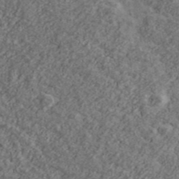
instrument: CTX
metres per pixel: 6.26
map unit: Ave
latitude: 43.3482
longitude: -111.2537
